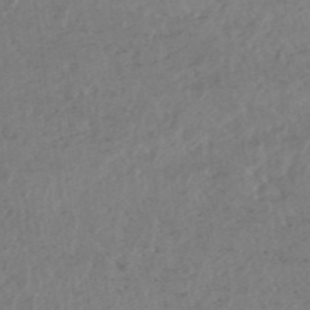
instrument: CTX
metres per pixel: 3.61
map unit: HNhu
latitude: -48.1039
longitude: 30.9730
